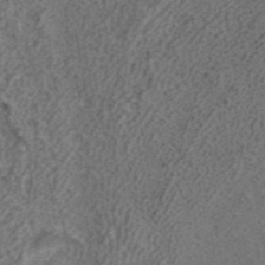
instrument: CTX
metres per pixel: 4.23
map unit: ANa
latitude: 42.2901
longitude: 26.7841
